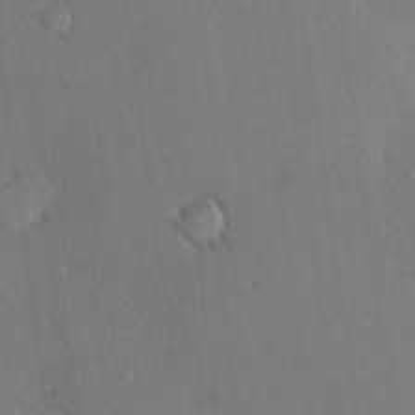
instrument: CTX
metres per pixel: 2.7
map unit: Hve
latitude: 24.9324
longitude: -92.8002
